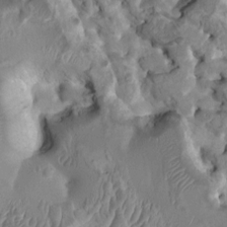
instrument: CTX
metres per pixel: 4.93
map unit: HNhu
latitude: 4.7435
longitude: -2.2522
